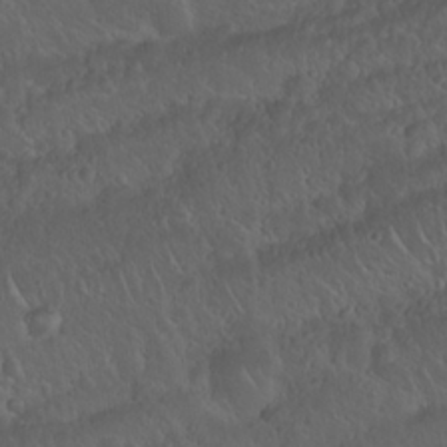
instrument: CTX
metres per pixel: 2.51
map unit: Nhu
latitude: 23.4048
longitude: -62.5735
